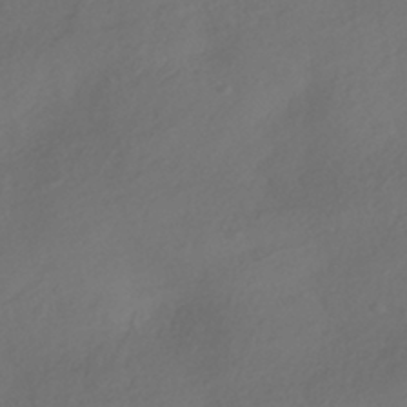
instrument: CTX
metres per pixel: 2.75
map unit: HNhu
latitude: -41.8989
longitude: 106.6330
